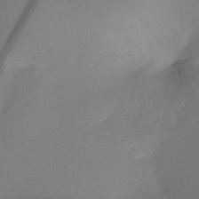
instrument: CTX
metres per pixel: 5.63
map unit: Ht
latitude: -16.4062
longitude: -45.3859
